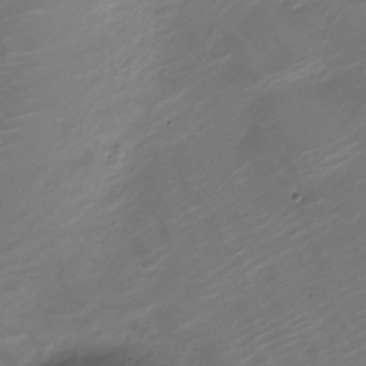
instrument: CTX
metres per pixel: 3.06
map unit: Nve
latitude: -20.6140
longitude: 106.5007
